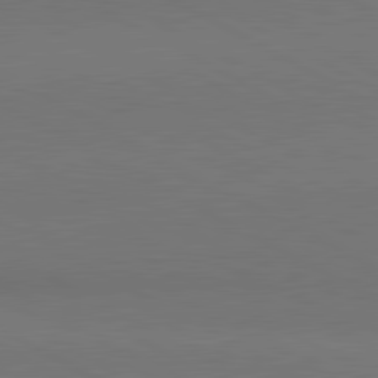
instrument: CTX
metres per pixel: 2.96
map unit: lApd
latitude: 81.2348
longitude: 155.8800
